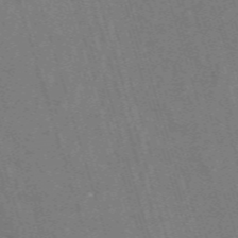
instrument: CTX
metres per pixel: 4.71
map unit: HNb
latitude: -53.6155
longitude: -42.9514
